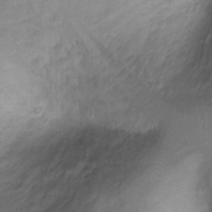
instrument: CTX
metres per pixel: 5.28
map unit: Ht
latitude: 3.8961
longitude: -29.5371
